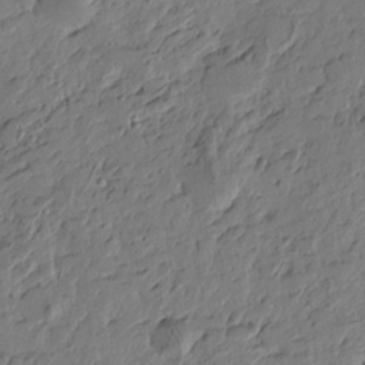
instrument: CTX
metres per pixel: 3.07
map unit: Htu
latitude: -2.5195
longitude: -178.2334
